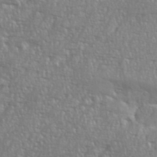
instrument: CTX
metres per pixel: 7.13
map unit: eHh
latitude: 36.1389
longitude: -132.7057
